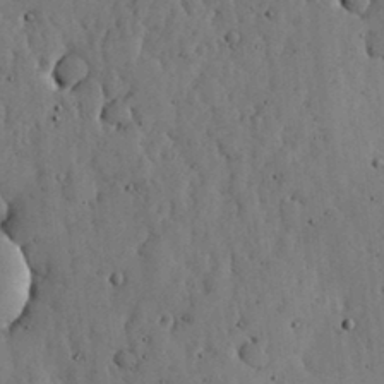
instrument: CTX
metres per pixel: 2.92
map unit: lHvf
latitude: 19.0458
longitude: -114.2711
